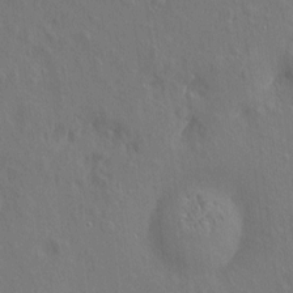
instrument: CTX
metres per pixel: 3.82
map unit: eHh
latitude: 5.0836
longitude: -74.2712
